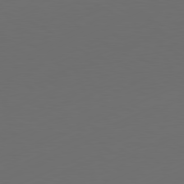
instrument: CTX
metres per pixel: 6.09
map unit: Ap
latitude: -81.6155
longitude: -85.2915
